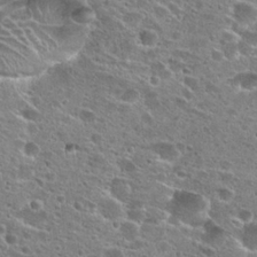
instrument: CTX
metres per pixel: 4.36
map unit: Hto
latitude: 26.1011
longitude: -47.2537
